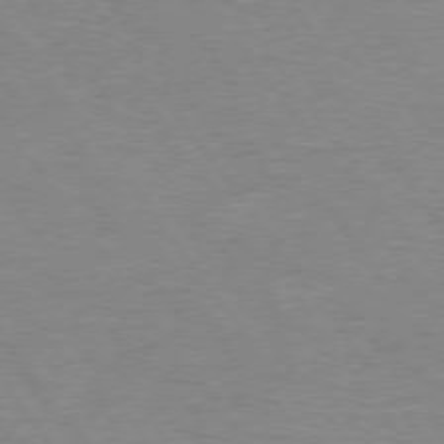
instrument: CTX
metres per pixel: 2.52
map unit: Hpe
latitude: 74.9136
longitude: -150.7435
